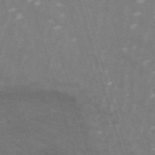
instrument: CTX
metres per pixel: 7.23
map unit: HNb
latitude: -53.6910
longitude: -42.9325
